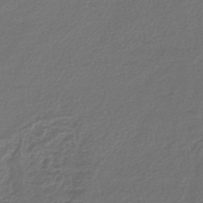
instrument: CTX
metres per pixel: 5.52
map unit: lHb
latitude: -42.7274
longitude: 61.8044
